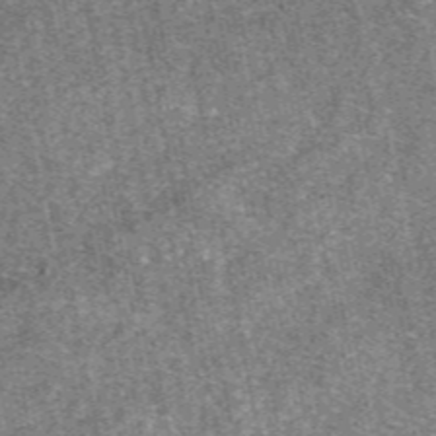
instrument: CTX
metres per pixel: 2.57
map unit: eAb
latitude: 48.0444
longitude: 106.8408
